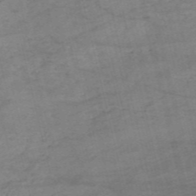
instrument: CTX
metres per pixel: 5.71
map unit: HNb
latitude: -54.3495
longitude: -44.4979
